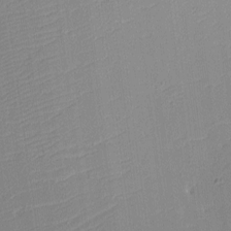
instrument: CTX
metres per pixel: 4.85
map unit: eHh
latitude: -3.6910
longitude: -86.1389
